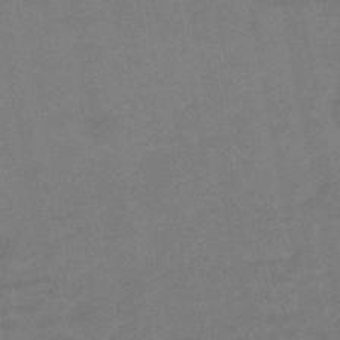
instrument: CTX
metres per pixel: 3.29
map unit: HNhu
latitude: -47.4454
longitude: 89.8611
